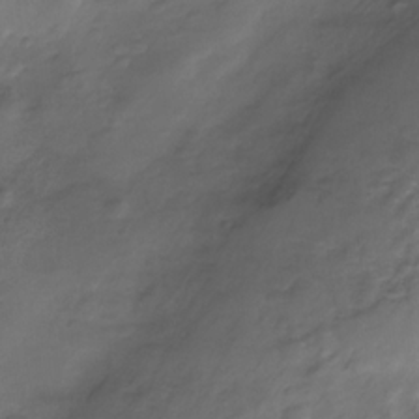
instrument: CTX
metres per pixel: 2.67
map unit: Nhe
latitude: -31.8800
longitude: -92.6868
